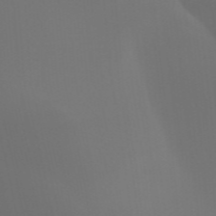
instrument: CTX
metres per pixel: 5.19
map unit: HNhu
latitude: -47.6155
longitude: 30.5573
